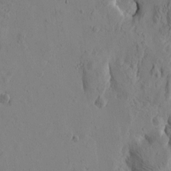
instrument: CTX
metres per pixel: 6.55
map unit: Htu
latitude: -1.4644
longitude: -177.0269
